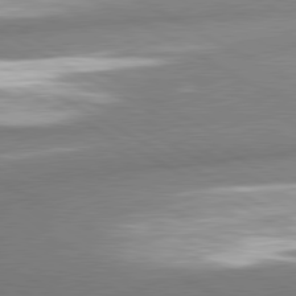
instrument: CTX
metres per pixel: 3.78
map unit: lApd
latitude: 80.6490
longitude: -163.2537
